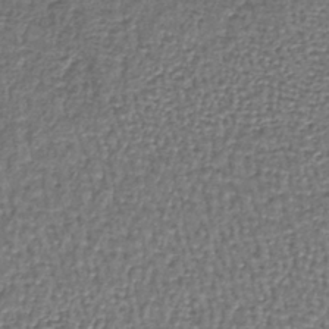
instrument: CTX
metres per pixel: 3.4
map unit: lHb
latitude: -39.8234
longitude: 61.1431
